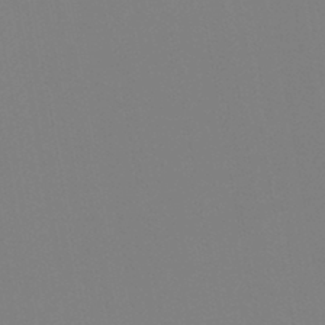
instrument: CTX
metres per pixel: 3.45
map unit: HNb
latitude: -44.3684
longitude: -44.5168
